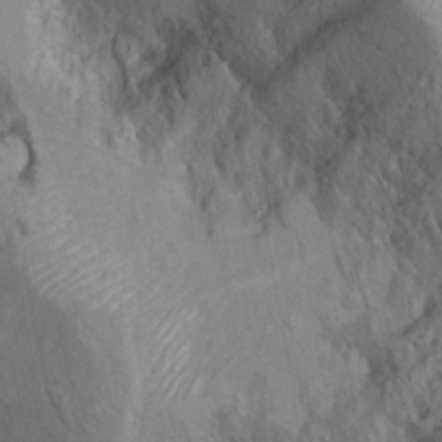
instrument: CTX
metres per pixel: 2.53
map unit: Hto
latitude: 7.2348
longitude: -34.4601
